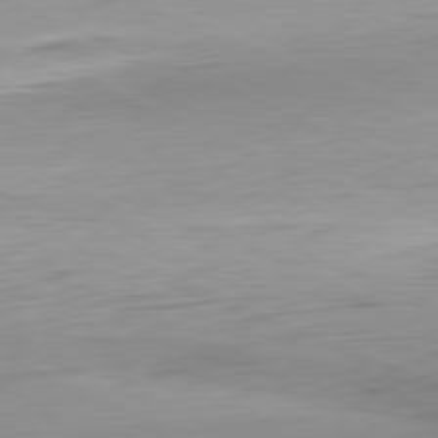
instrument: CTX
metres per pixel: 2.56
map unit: Ap
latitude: -81.5588
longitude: -59.4993
